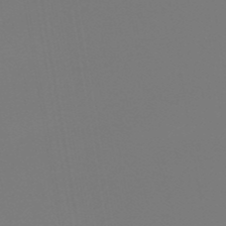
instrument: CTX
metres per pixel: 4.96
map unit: eHb
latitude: -50.9164
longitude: 74.4818
